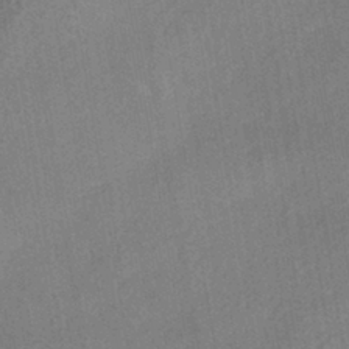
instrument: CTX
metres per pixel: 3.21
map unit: HNhu
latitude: -41.2187
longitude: 91.3321
